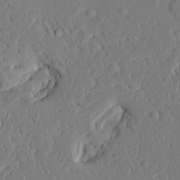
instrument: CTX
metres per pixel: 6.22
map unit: Ave
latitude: 15.5749
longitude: -140.6490
